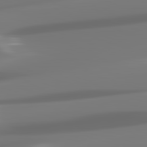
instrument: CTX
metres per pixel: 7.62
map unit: lApd
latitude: 82.3845
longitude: -146.5168
